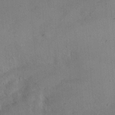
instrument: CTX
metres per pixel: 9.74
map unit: Nhu
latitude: 12.3278
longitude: -26.8569
